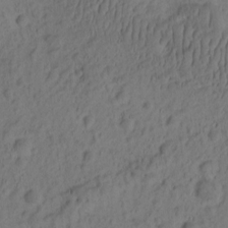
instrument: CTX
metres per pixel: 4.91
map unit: eHh
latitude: -0.7841
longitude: 16.3685
